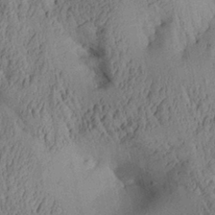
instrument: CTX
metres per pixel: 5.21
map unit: Aa
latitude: 27.9906
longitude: -134.8002
